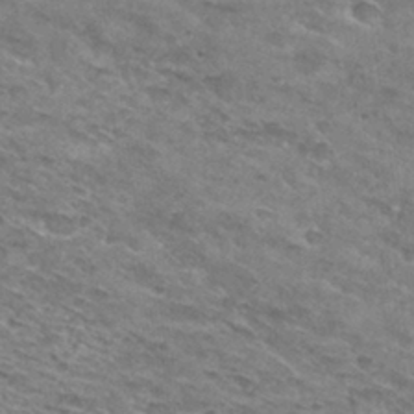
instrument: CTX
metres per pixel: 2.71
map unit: Hto
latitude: 30.1200
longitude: -46.2712
